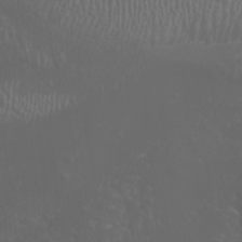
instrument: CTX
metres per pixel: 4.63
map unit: Nhu
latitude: -7.2943
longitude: -74.1578
